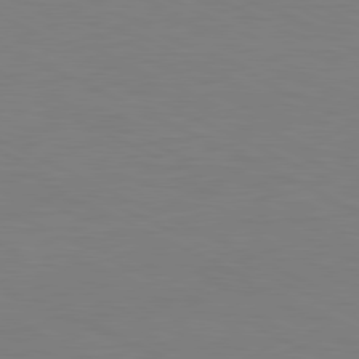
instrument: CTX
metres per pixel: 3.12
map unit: Ap
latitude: -82.0472
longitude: -71.8961
